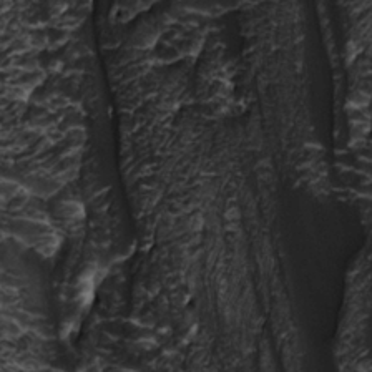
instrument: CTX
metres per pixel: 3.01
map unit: HNhu
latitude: 10.3278
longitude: 24.0094
